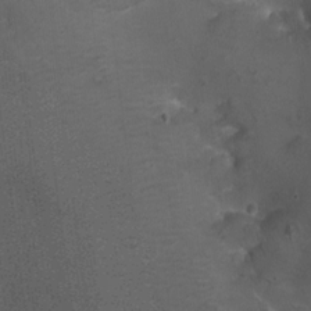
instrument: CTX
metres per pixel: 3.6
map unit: Ht
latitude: -1.3510
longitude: -15.4805
